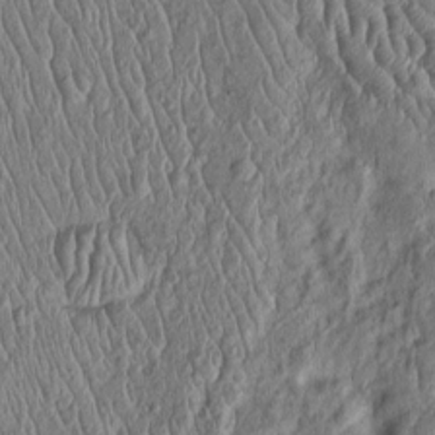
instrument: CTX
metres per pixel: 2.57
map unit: Htu
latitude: -5.7855
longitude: 156.3684
